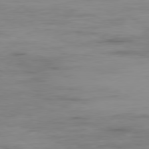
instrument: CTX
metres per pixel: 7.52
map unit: Ap
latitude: -79.5210
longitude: -77.5560
